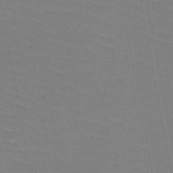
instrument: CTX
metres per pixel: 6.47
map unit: HNb
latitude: -49.2943
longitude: -48.4979
